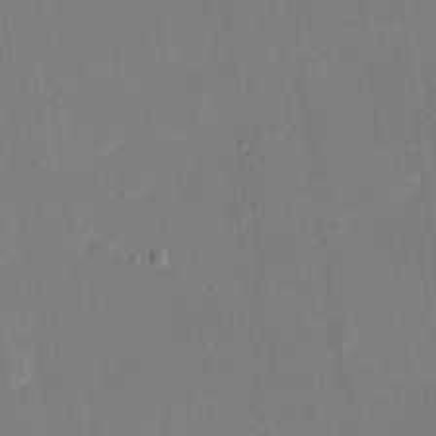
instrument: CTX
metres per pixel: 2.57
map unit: eHh
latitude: 19.7638
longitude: -69.7261
